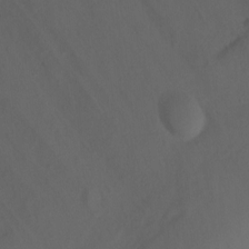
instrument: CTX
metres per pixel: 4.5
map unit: Ht
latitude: 1.6316
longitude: -35.5182
